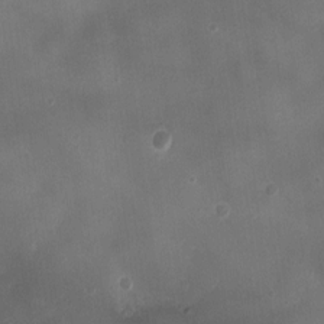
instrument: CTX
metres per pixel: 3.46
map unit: Ht
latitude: -2.4062
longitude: -19.6505
